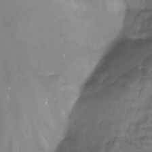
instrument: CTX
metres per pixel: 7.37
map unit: Nhu
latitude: -13.3132
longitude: -63.1403
